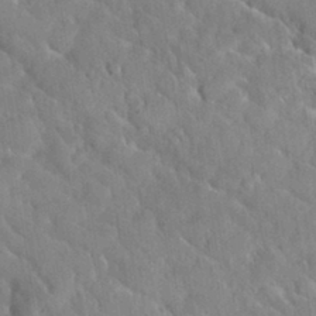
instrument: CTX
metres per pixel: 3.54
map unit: Nhu
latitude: 30.7058
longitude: -51.4615
